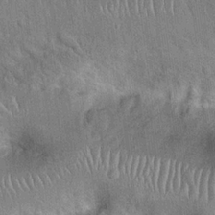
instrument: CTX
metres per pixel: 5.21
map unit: Hto
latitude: 19.5938
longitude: -52.4034
